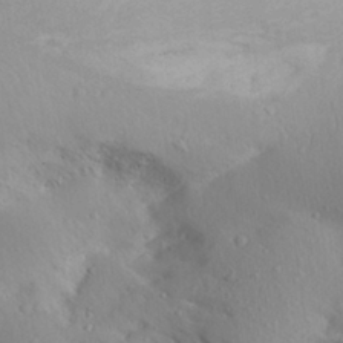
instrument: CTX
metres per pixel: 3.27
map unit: Aa
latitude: 28.5734
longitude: -144.8191
